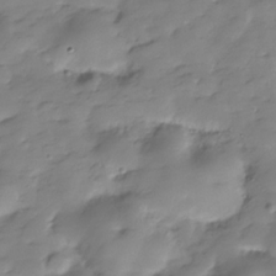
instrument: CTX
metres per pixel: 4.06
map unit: Hve
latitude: -30.1794
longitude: 90.6141
